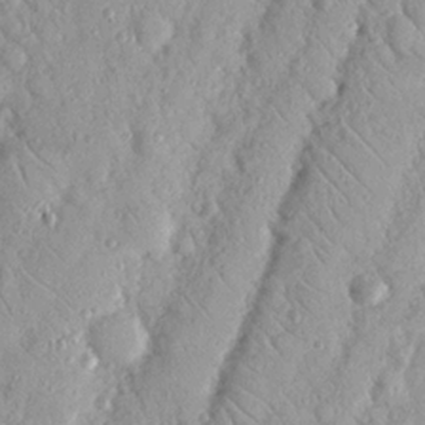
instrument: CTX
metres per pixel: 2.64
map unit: Nhu
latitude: 18.8569
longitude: -77.7827
